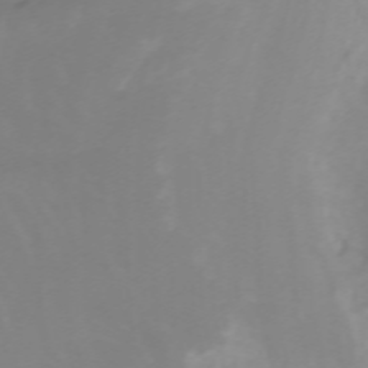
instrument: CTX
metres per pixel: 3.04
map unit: Htu
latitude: -5.2942
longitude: 137.2187
